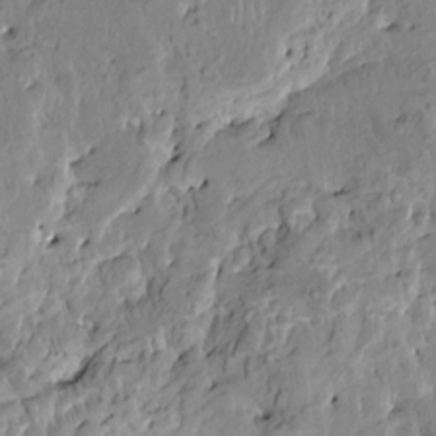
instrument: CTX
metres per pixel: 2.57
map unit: HNhu
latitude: 5.2726
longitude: 3.1431
